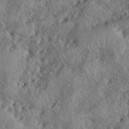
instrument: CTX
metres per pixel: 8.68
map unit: eHh
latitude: 40.1766
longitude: -56.1766
